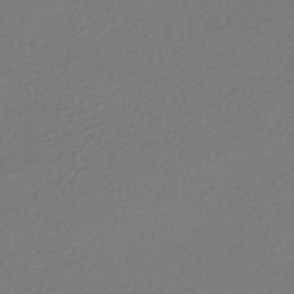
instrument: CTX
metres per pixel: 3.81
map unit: HNhu
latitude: -47.4454
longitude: 103.4643
